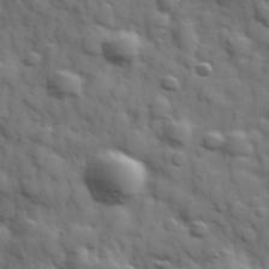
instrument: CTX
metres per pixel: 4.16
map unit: Hve
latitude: 31.8017
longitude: 150.4251
